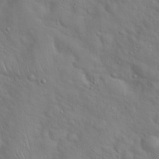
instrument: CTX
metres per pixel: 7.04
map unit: Hto
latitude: 19.1781
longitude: -53.4993
